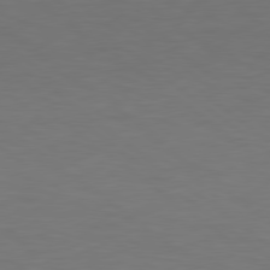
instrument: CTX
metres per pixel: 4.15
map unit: Hpe
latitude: 78.7813
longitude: -150.0822
